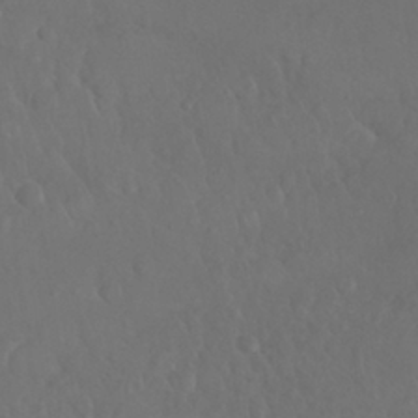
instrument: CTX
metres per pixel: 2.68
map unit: Nhu
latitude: 27.2915
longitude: -65.2915
